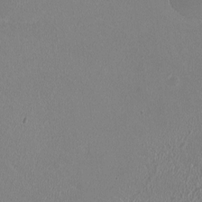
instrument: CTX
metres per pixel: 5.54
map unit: HNhu
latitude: -0.8786
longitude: -1.5938
